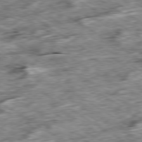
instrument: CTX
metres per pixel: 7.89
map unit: Ap
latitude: -79.9556
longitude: -84.7813
